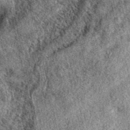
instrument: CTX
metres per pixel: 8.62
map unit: eAb
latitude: 39.0269
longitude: 109.2376
